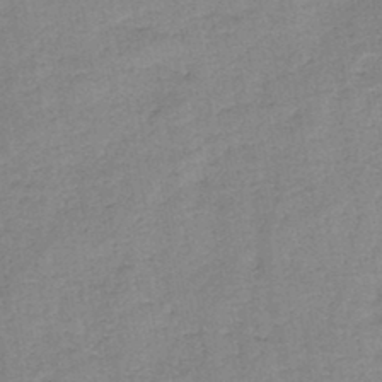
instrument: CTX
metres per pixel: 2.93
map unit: HNb
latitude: -46.0472
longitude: -37.8206
